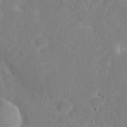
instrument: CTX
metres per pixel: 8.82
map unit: Hto
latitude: 18.2333
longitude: -39.2915
